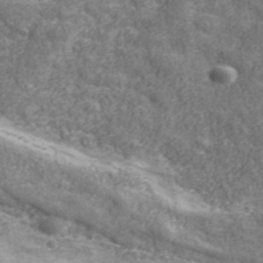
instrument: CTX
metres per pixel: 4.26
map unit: eHh
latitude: 42.8569
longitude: -91.3482
